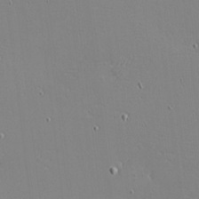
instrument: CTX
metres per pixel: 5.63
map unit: eHh
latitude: -3.8044
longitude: -80.6113
